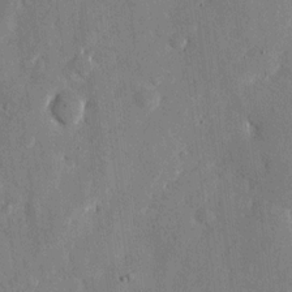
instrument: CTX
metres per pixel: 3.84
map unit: eHh
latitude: 10.9325
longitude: -67.6505
